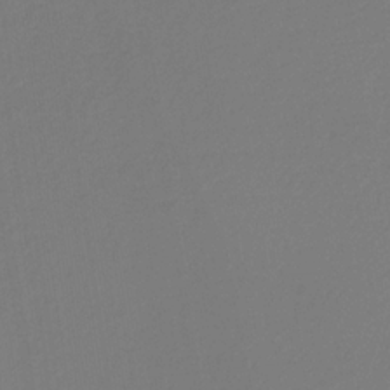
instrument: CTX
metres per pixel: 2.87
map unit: eHb
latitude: -31.6344
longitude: 71.8800
